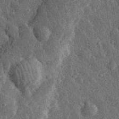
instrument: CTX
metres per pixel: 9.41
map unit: eHh
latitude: 33.0458
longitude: -79.9906
